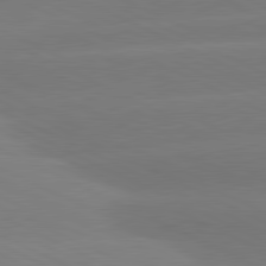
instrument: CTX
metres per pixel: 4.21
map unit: lApd
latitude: 81.2348
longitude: -154.7813
